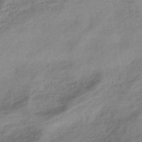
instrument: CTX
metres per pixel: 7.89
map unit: eHb
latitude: -44.1606
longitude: 85.2187
